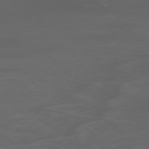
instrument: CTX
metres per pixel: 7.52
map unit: Ap
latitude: -78.2361
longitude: -79.2348
